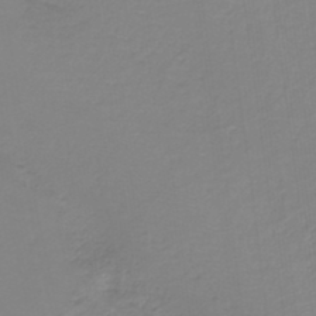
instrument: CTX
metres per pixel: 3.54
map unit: HNb
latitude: -37.0864
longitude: 55.5210
